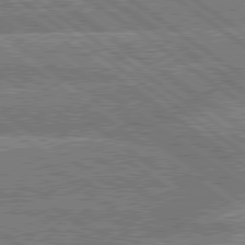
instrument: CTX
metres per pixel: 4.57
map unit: lApd
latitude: 79.7828
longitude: -160.4979
